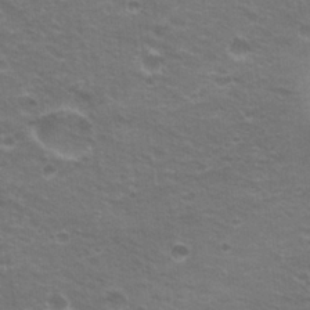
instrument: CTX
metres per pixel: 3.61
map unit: Hto
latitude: 22.1767
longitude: -32.9325
